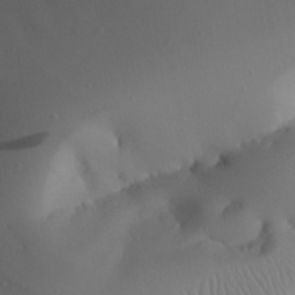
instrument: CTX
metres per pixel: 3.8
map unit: Aa
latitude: 24.5545
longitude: -128.2711
